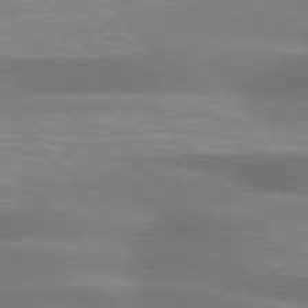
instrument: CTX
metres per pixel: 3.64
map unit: lApd
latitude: 75.9906
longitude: -58.8569
